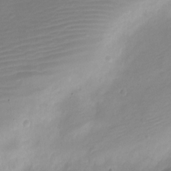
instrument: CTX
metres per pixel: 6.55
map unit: Nve
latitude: -22.0661
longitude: 105.7666
